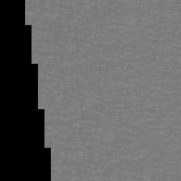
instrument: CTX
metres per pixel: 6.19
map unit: lHb
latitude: -42.5006
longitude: 55.2187
